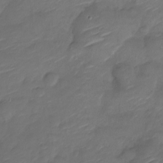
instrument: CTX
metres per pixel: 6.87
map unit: Nve
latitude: -17.6344
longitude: 107.1431
